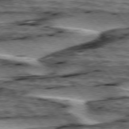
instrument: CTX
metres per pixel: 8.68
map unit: lApd
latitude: 76.0633
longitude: -71.2537
